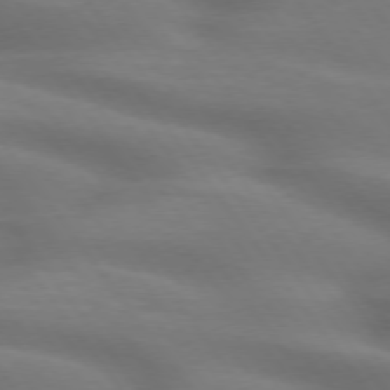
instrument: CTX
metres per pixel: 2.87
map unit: lApd
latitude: 75.0270
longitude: -59.7639
